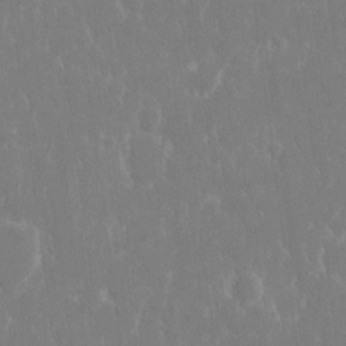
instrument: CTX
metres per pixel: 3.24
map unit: eHh
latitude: 14.1200
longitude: -72.0255
